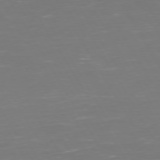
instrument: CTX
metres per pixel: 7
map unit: Hpe
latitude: 73.0837
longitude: -126.2901
